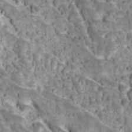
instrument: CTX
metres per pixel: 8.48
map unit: Ave
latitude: 11.6505
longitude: -105.4805
